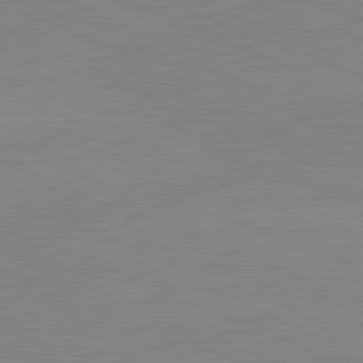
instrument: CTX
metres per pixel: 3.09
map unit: lApd
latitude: 81.7639
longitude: -158.0444
